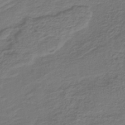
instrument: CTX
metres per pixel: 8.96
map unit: lHb
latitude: -38.5196
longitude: 57.8611
